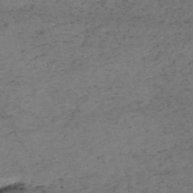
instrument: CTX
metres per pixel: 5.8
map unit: HNb
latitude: -55.4455
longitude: -44.4412
